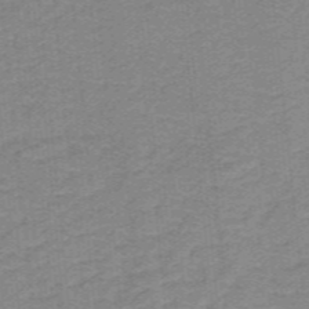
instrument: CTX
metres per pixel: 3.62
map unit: lHb
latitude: -40.1228
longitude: 53.8989
